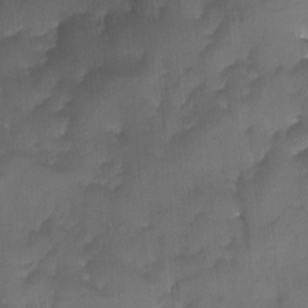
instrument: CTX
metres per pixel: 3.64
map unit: Ave
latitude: -11.2187
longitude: -119.9150
